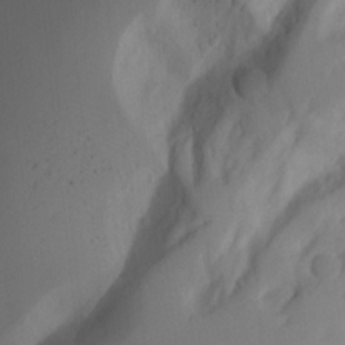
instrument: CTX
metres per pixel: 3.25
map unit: Aa
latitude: 24.6868
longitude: -132.0255
